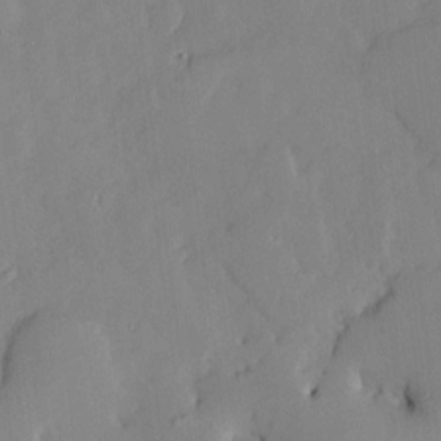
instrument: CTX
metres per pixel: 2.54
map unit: Htu
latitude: -8.1606
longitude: 176.1039
